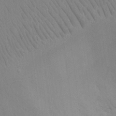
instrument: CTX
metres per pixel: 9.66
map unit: eHh
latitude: 15.3293
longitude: -71.8394
